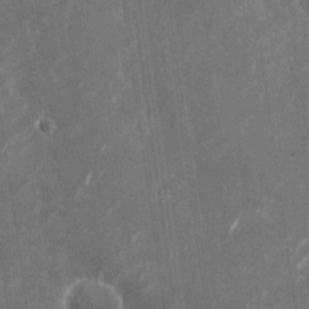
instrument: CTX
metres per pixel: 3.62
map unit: Nhu
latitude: -28.4062
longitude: -74.8380
